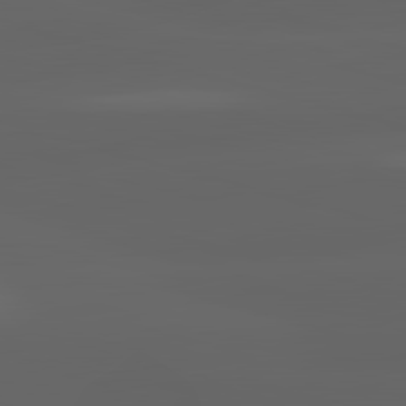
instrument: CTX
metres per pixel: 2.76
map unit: lApd
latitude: 82.9513
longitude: -135.1781
